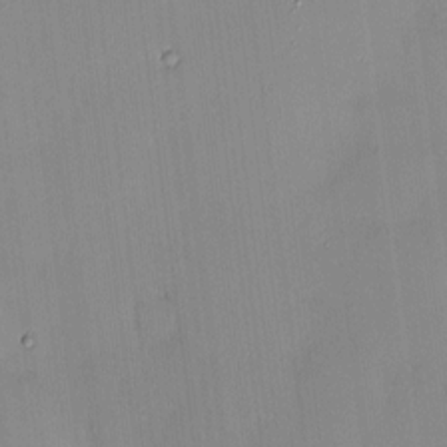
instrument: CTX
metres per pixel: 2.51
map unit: HNhu
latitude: 4.8191
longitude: 10.6708
